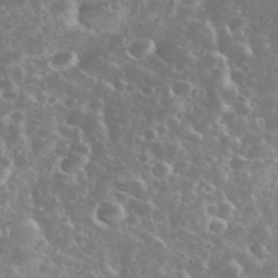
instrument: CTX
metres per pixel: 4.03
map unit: eHh
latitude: 34.7435
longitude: -61.4615
